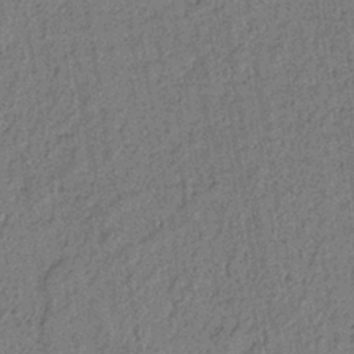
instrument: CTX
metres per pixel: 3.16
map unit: lAvf
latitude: 8.9136
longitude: 165.4266
